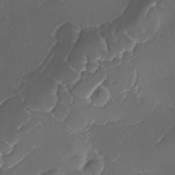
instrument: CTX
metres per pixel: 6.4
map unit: Ave
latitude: -9.9745
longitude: -122.2145
